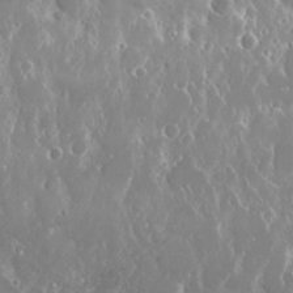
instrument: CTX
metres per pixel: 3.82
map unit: Nhu
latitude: 24.9324
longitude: -60.3089
